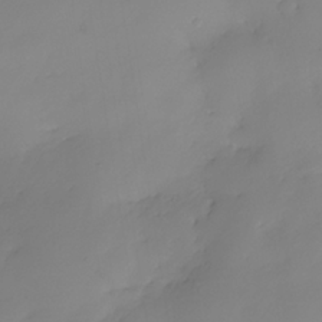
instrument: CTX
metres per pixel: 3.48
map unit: Nhe
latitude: -35.1809
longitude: -144.0633
